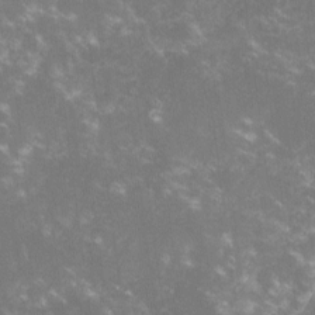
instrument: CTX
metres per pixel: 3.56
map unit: lHvf
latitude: -14.0850
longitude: -102.8569
